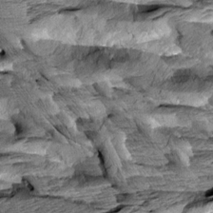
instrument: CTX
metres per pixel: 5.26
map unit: Aa
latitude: 7.9339
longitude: -133.1403
